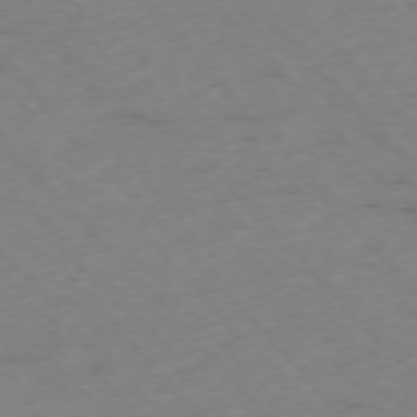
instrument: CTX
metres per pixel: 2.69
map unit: Ap
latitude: -76.5196
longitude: -60.6868
